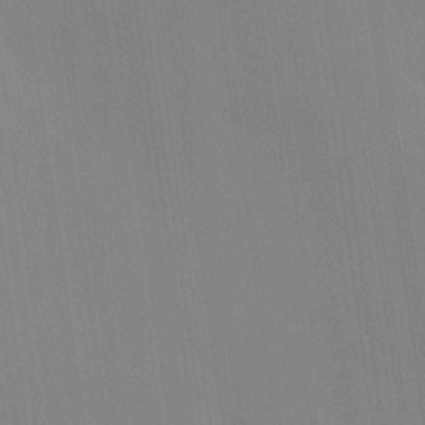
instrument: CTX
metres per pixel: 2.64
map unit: Hve
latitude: 25.9717
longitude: -91.2348
